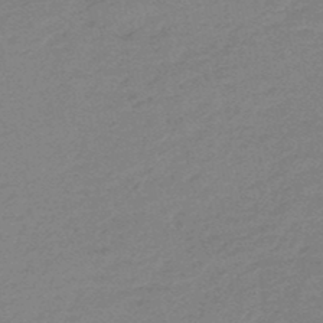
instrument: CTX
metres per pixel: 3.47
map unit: eHb
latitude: -48.5196
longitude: 86.5952
